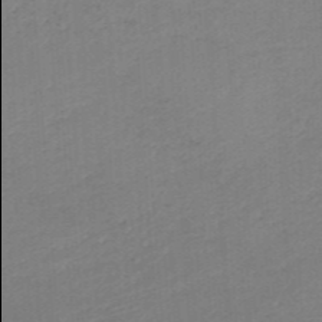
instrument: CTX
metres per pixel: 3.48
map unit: HNb
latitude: -45.6722
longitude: -45.9906
